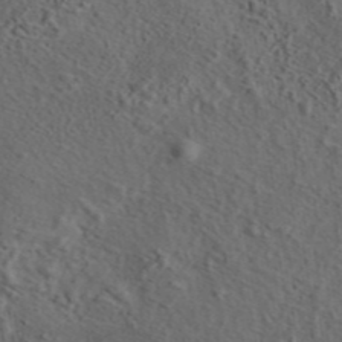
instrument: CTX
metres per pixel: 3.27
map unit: eAb
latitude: 43.6883
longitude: 115.1431
